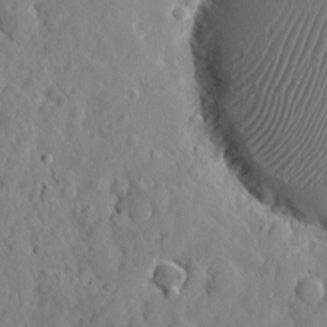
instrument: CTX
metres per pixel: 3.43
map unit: eHh
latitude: 7.1592
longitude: -75.4804
